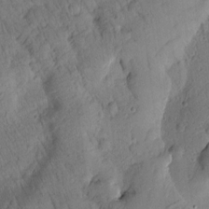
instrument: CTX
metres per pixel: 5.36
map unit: Htu
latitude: 2.8191
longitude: 178.0472
